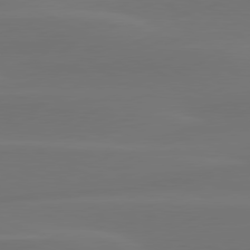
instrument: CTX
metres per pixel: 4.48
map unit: lApd
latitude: 80.2145
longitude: -83.2914
